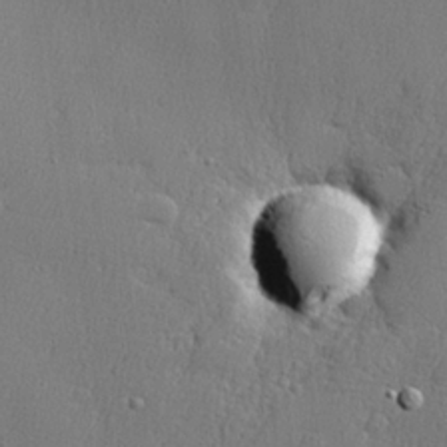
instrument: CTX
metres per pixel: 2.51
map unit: lHvf
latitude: 23.6883
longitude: 141.3698
